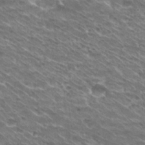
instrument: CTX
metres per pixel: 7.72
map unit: Hto
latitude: 30.1767
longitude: -42.9514
